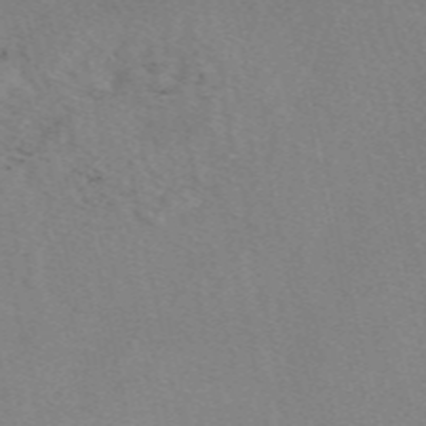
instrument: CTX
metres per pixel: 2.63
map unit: eAb
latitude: 50.1388
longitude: 107.0676
